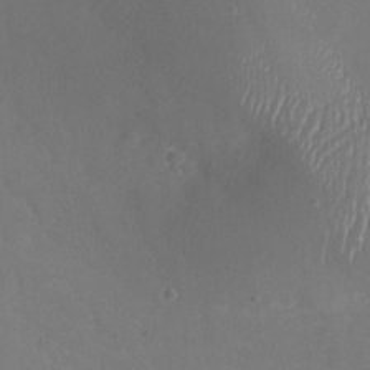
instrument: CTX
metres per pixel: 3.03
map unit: Nhu
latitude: -27.7099
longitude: -58.8758
